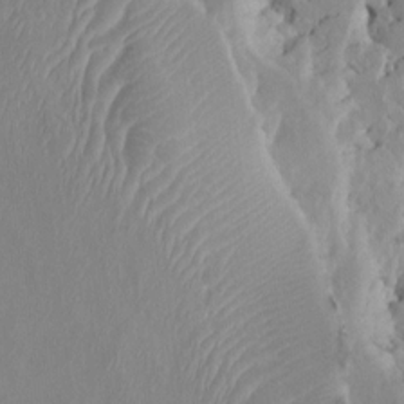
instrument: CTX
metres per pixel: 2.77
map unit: HNhu
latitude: 5.7072
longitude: -6.6868
